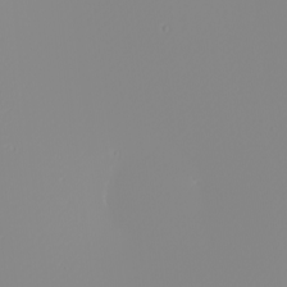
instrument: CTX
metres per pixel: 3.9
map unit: Nhu
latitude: -6.1039
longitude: -95.6316
